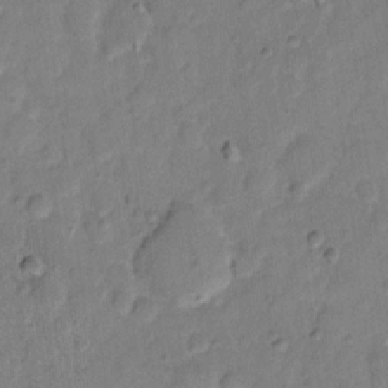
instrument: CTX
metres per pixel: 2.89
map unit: eHh
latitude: 11.6127
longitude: -64.6868
